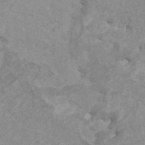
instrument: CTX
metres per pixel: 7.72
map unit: HNhu
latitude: 3.2348
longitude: -2.0633
